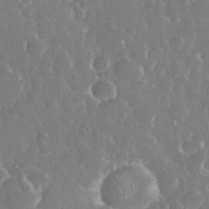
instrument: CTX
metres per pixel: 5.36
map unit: eHh
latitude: 33.3104
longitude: -60.0633
